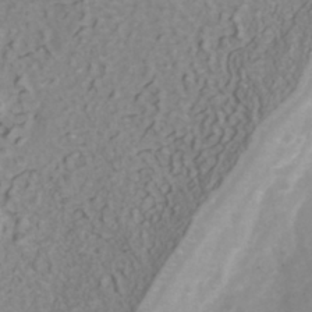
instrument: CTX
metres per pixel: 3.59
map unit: Nhu
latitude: -41.1242
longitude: -83.4048
